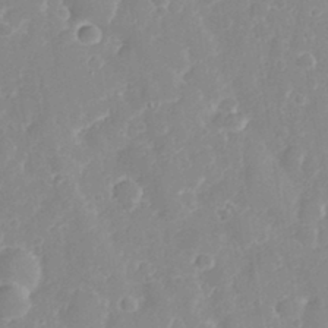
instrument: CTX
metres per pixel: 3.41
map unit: eHh
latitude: 32.1956
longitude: -59.7072
